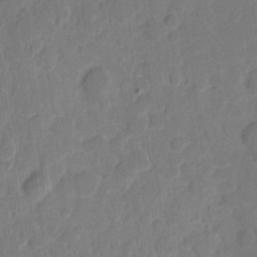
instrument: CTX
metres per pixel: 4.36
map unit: eHh
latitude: 8.3278
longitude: -65.6127
